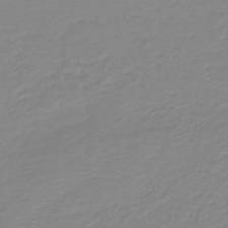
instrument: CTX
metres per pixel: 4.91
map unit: HNb
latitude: -45.1620
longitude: 54.6897
